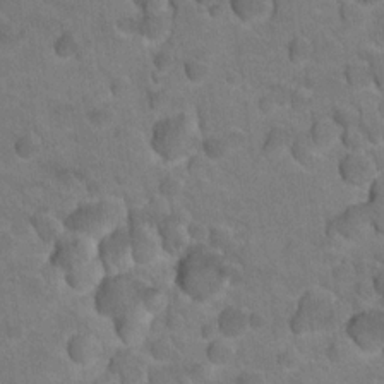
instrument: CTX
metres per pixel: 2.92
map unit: Nhu
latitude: 18.1389
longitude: -32.4979
